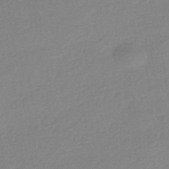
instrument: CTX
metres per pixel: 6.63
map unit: HNhu
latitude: -42.0283
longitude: 95.7855
